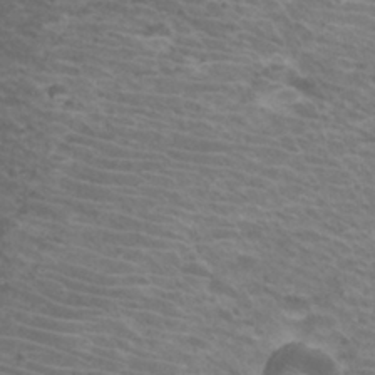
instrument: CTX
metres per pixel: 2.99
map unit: Hto
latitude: 26.2712
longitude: -29.7638
